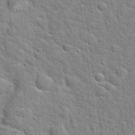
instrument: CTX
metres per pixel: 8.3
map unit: Hto
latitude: 20.3468
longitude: -52.2901
